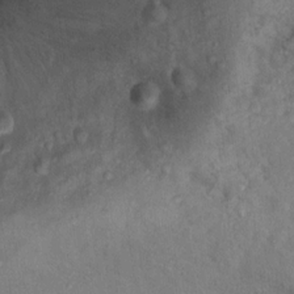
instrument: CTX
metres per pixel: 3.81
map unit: Ht
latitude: 12.5924
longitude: -39.3482
